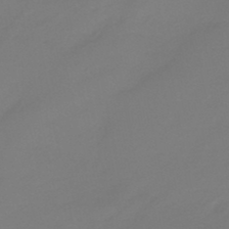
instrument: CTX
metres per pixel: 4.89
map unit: eHb
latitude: -46.8219
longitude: 86.1795
